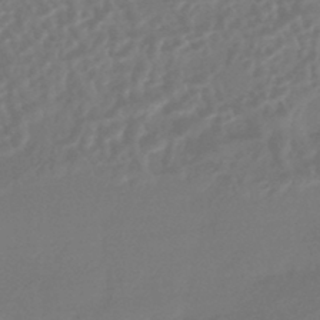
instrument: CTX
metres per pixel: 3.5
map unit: HNhu
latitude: -43.2564
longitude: 92.4440
